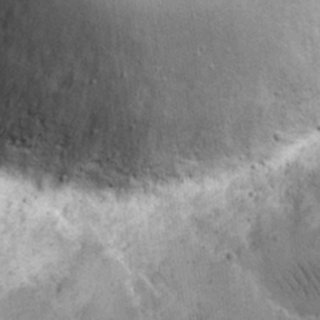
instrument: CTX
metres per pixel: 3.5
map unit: eHh
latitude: 15.5372
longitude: -68.4412
